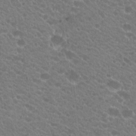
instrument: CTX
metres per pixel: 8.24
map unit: Hto
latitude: 20.4034
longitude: -34.5734
